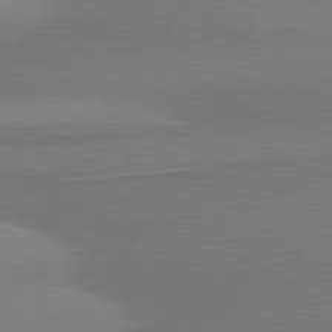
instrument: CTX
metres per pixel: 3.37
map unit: lApd
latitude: 80.3467
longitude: 167.8233
